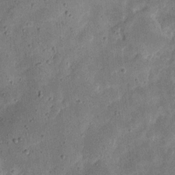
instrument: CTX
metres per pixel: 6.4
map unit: eHh
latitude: 8.1767
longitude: -71.9528
